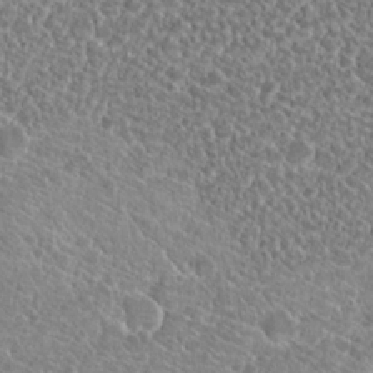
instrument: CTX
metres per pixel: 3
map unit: Hto
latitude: 19.1781
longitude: -37.0459
